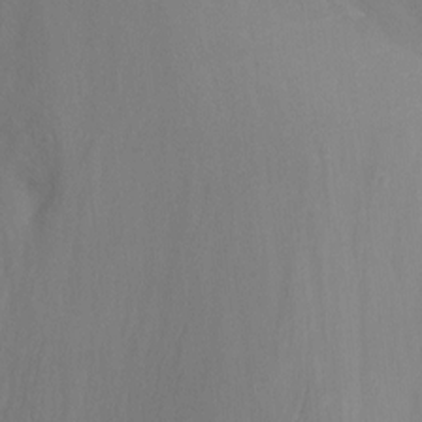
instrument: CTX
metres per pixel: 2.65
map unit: Ht
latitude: -11.5777
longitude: -34.9324
